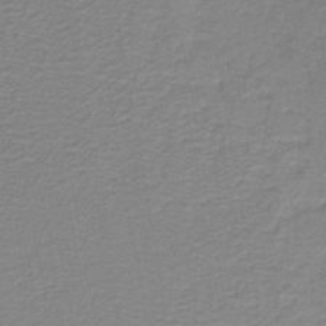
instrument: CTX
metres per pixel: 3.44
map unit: lHb
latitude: -40.6896
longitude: 53.5588
